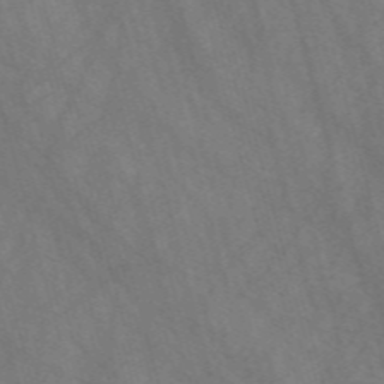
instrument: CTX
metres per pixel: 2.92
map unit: Nve
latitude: -57.9556
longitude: 64.1417
